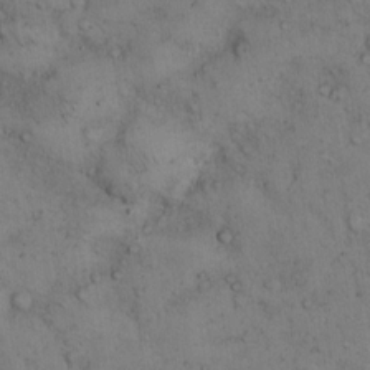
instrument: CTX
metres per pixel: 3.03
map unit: Hto
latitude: 11.9528
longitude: -58.7246
